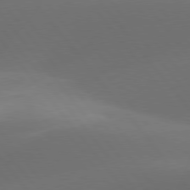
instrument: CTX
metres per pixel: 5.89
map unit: lApd
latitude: 78.1011
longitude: -52.4223
